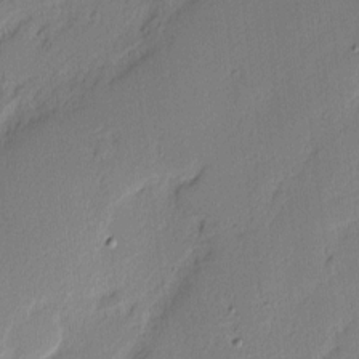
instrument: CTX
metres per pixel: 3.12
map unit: Nhu
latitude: 2.5357
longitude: -77.0836
